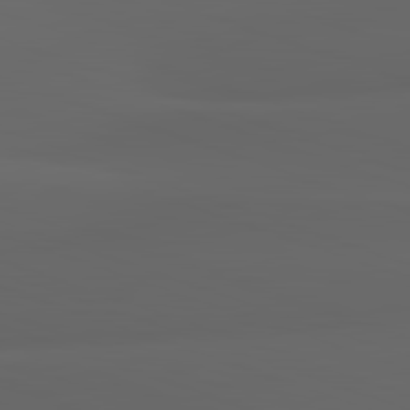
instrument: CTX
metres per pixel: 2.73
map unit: lApd
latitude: 82.9324
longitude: -135.3670
